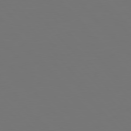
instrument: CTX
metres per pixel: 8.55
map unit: Hpe
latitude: 76.8002
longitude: -170.0633
